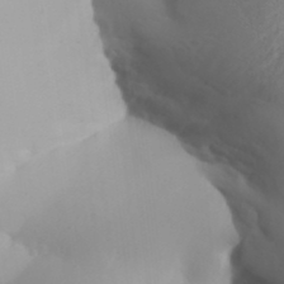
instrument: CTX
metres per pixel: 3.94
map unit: Aa
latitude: 32.2711
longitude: -141.5371
